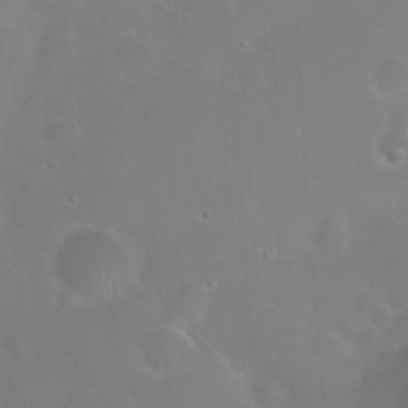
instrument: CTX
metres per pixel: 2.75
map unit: Nhu
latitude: 24.6679
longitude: -62.7058
